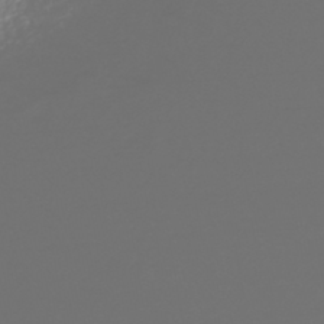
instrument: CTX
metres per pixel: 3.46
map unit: HNhu
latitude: -43.3887
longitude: 100.6518
